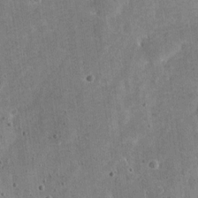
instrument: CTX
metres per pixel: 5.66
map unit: Nve
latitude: -24.9164
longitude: 105.4454
